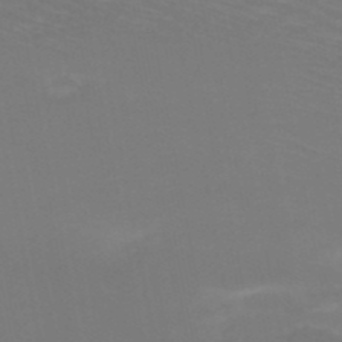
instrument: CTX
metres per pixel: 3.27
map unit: HNb
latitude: -50.0661
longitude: -50.5545
